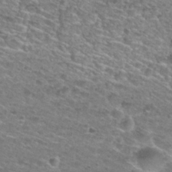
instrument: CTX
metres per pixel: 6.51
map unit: Hto
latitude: 28.3278
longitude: -47.8962
